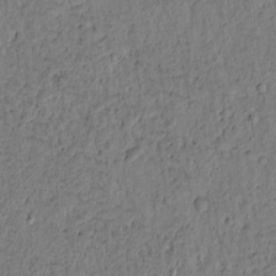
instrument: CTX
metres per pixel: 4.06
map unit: Htu
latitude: -1.2754
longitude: 170.0661
